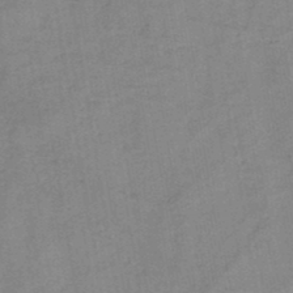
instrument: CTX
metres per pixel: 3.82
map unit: HNb
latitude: -46.1417
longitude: -38.1389
